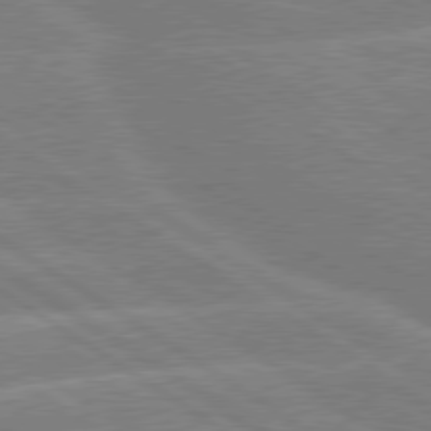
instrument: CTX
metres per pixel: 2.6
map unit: lApd
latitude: 79.3293
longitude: -131.0081
